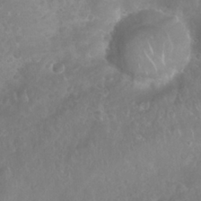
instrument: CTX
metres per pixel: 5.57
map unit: Nhu
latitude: 27.6316
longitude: -63.7261
